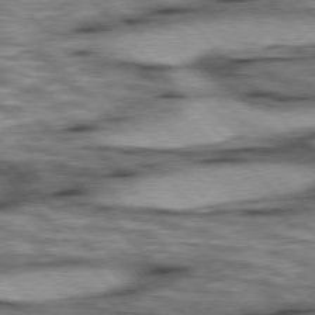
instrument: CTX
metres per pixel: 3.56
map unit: lApd
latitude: 76.2522
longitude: -50.0255
